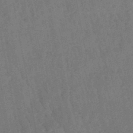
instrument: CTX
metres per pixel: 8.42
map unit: lHb
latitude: -47.5210
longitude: 76.9542
